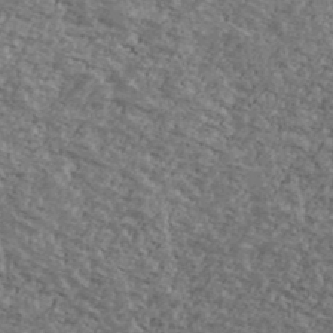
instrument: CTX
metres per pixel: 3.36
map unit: Ave
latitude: 40.9891
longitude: -108.7057
